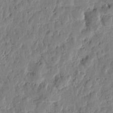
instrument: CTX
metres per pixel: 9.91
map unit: Htu
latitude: 1.6694
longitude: -178.7058
